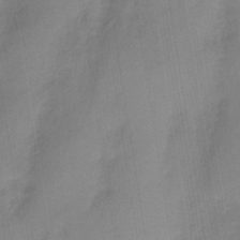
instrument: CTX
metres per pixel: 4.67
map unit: HNb
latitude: -36.2739
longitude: 57.5210
